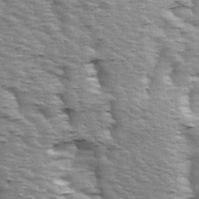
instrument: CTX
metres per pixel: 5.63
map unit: Ave
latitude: 14.2145
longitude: -104.5735
